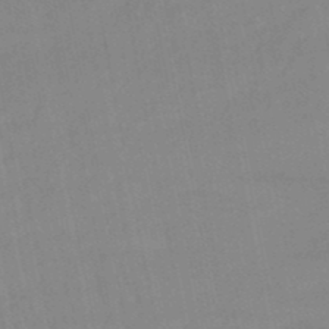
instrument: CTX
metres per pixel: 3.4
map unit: lHb
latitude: -48.6897
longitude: 75.6533
